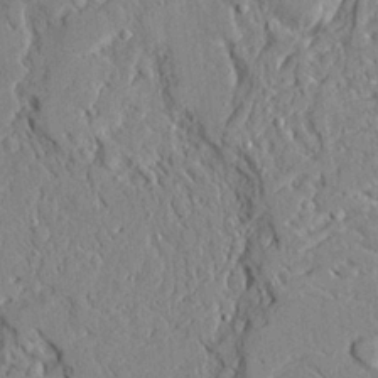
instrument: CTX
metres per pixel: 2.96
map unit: Ave
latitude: 22.6112
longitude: -129.1403
